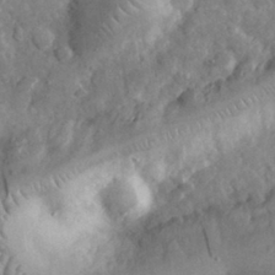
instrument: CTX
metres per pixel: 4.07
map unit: eHh
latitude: 32.2900
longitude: -69.5560
